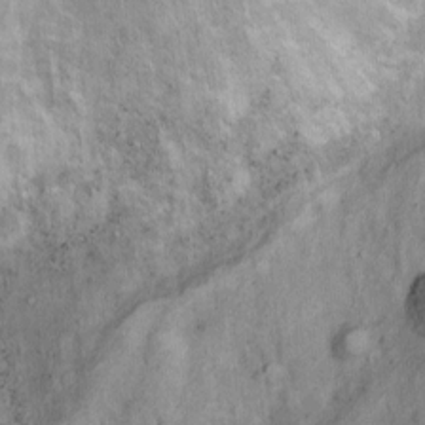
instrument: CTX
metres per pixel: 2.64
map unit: Ht
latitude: 5.1214
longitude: -37.4238
